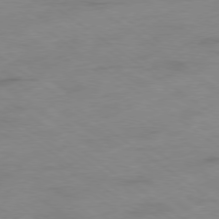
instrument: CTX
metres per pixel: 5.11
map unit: Ap
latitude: -79.0675
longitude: -96.7246
